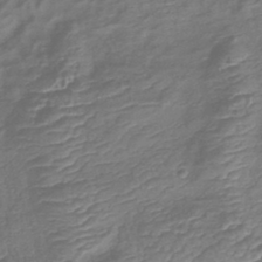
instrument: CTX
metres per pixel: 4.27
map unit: lHb
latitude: -41.7100
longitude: 79.2187
